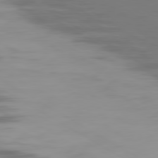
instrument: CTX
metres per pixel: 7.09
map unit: Ap
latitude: -80.0661
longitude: -61.1025
